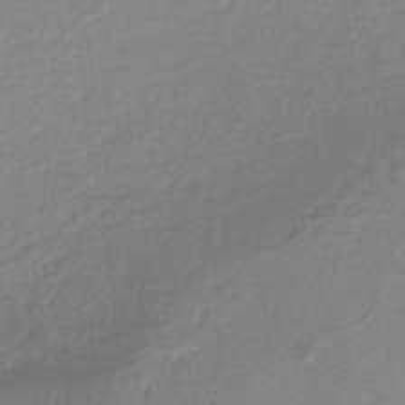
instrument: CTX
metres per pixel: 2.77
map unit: lHb
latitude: -36.4062
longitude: 61.8800
